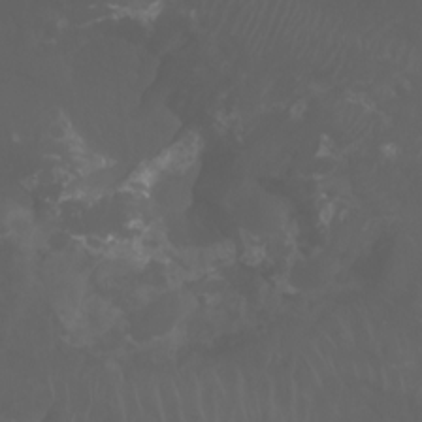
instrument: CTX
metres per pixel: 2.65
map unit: Htu
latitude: -6.8786
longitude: -71.4615
